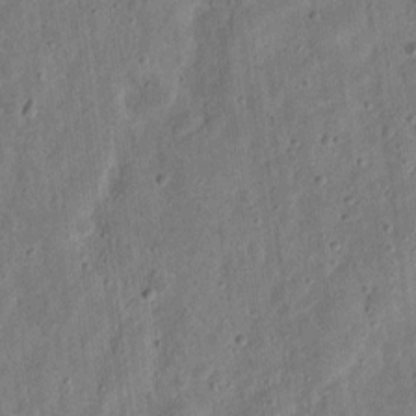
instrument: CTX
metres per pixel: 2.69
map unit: eHh
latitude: 10.9703
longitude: -73.4805
